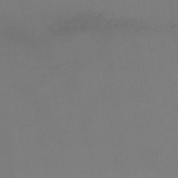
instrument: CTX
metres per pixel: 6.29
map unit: lHb
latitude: -48.8975
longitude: 67.5210
